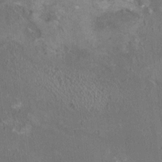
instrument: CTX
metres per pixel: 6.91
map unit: HNhu
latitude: 0.8946
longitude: 1.0487
